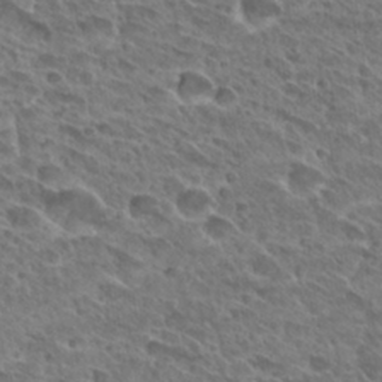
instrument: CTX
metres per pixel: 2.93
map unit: Hto
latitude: 28.9891
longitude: -39.1781
